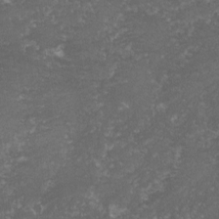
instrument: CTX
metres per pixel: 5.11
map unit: lHvf
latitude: -15.5588
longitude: -99.6127
